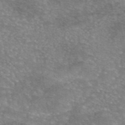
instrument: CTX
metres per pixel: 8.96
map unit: eAb
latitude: 45.8205
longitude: 102.6519
